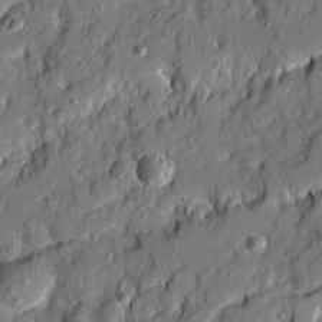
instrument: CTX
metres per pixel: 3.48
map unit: Ave
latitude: 19.7071
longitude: -128.9136
